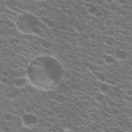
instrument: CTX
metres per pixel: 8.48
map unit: Hto
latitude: 21.0648
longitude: -34.9324
